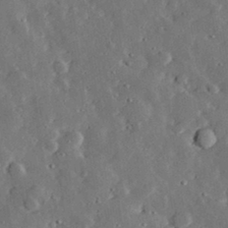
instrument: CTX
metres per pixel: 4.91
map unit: lHvf
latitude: 32.6868
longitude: -83.2914
